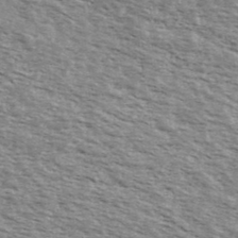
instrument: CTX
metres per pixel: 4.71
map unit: Ave
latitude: 39.9339
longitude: -109.4804
